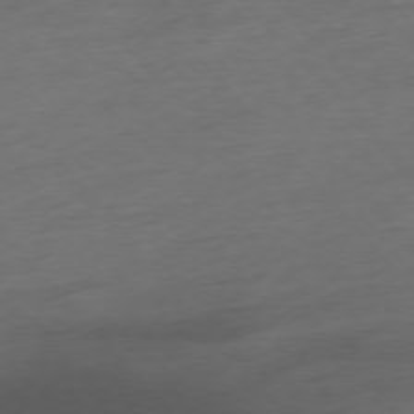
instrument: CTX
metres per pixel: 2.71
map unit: Hpe
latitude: -76.2928
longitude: -14.8191
